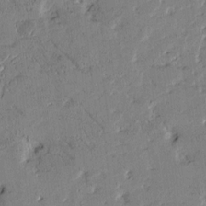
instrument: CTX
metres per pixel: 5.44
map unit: Htu
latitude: -1.7100
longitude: 175.8989
